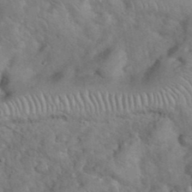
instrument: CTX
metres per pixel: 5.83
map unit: eHh
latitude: 37.8017
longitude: -64.9514
